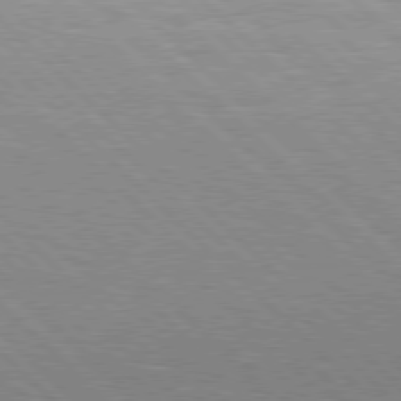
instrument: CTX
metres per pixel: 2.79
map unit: Hpe
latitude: 77.2537
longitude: -127.4804
